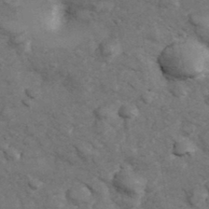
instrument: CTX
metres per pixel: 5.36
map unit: Hve
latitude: 33.6505
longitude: 150.9731
